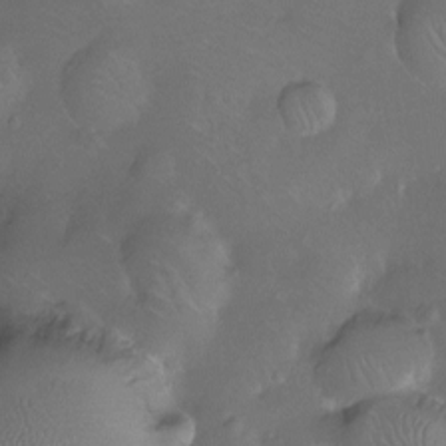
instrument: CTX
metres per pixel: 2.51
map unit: Ht
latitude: -11.8989
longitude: -43.9150
